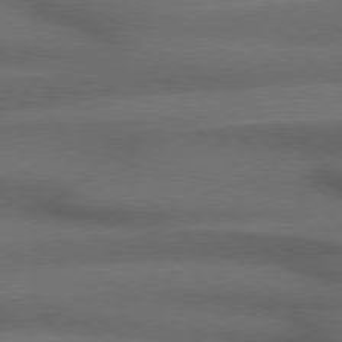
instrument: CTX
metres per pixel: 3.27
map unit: Hpe
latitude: 77.3481
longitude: -156.8757
